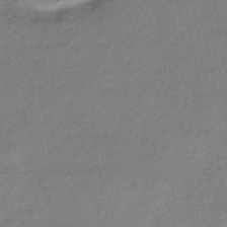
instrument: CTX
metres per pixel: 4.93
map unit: HNhu
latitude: -42.5573
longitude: 90.0094
